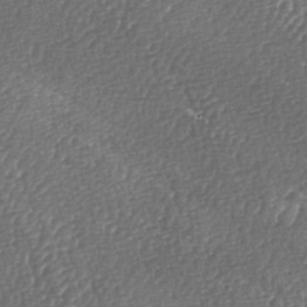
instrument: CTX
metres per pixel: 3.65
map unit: lAa
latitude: -5.1053
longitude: -127.4049
